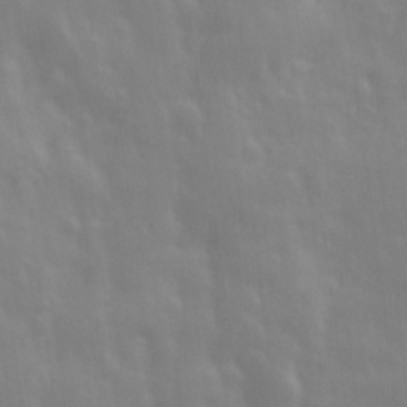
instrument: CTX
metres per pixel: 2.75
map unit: Ave
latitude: 13.4427
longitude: -104.2712
